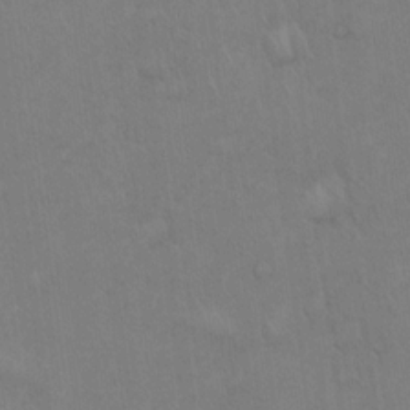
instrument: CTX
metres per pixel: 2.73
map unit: Hto
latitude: 19.0080
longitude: -60.2333
